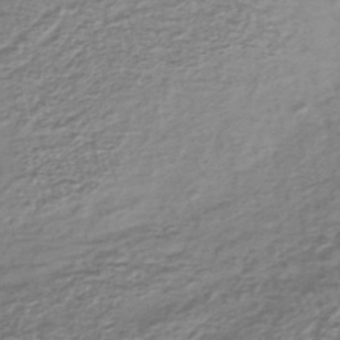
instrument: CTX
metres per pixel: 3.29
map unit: lHb
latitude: -41.2187
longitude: 70.7274
